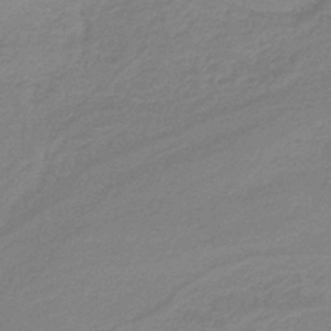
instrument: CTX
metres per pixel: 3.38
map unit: HNb
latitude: -37.0486
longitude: 56.6329
